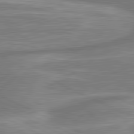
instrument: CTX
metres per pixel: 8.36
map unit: lApd
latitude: 81.4426
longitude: -174.2712
